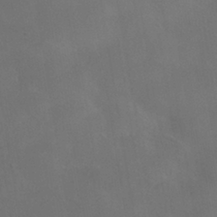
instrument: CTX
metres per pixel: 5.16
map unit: HNhu
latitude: -40.6896
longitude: 101.2564
